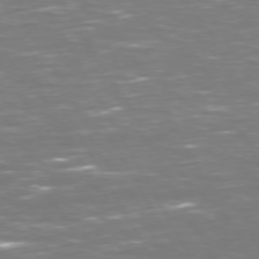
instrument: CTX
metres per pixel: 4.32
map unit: Hpe
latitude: 72.7813
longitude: -125.8772
